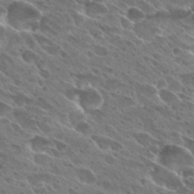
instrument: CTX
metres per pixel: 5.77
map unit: Hto
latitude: 28.2900
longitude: -41.7260
